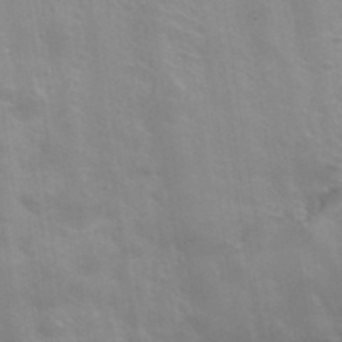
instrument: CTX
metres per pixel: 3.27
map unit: Hto
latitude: 38.9325
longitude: -42.0255
